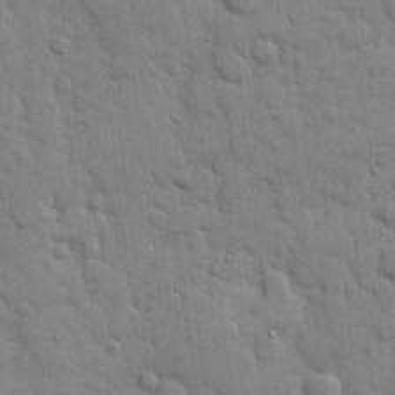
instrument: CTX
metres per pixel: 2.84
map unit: eHh
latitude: 9.6883
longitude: -66.9135
